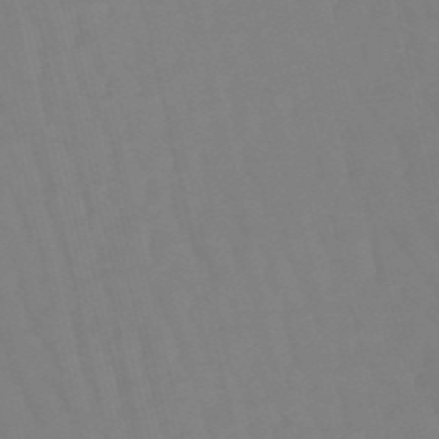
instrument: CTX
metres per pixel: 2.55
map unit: eHb
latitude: -49.5588
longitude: 76.5385
